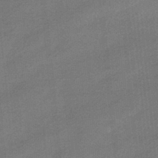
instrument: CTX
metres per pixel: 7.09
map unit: HNhu
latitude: -41.6344
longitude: 90.7086
